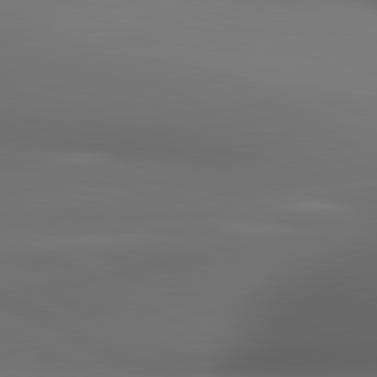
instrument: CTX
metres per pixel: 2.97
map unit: lApd
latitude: 81.0836
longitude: 136.1605
